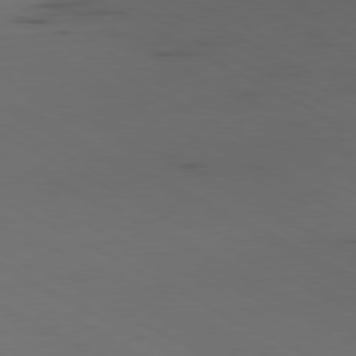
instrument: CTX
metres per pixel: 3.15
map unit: Ap
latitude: -80.6897
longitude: -95.2159
